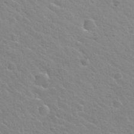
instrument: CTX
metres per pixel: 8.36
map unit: Hto
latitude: 32.4790
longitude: -50.7057
